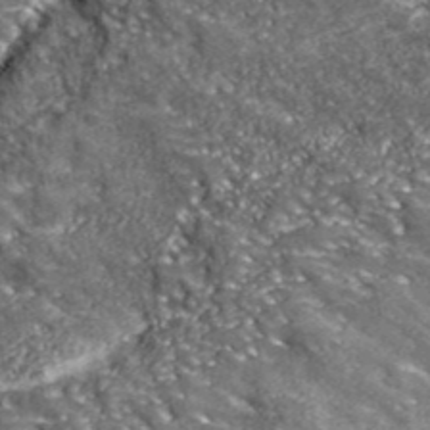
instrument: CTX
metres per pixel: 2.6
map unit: eHh
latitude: 42.6868
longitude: -90.9514
